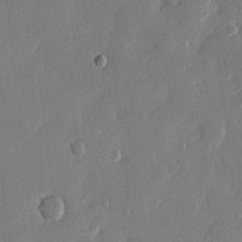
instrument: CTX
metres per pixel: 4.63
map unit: eHh
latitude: 12.8569
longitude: -68.1389
